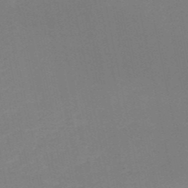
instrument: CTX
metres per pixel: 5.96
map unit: HNb
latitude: -51.0108
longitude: -52.3845
